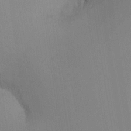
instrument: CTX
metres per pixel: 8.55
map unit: Ht
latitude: -16.7841
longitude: -47.6505
